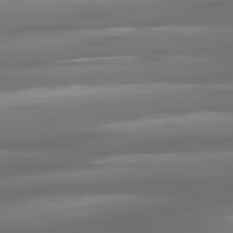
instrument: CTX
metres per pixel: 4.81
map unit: lApd
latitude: 80.8947
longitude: -137.8017
